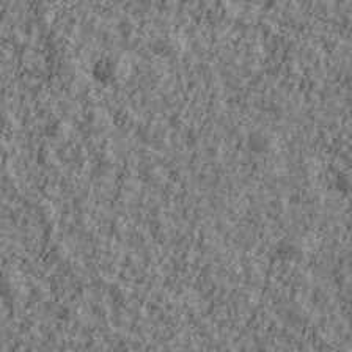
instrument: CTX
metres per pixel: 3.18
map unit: Ave
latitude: 42.4601
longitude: -111.4616
